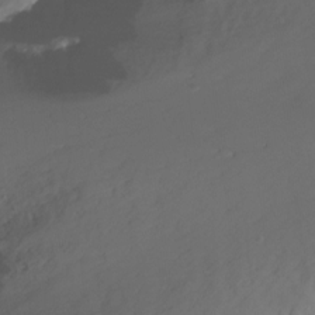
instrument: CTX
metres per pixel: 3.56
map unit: Ht
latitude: 2.2522
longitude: -33.9717
